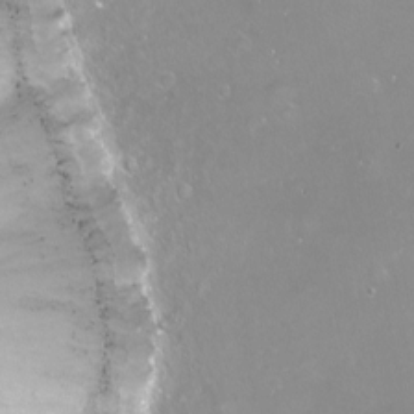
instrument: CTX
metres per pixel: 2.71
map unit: Nhu
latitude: -12.7463
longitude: -60.0822
